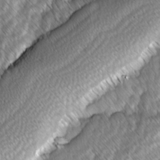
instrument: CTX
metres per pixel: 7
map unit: lAvf
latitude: -2.4440
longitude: -114.3656
